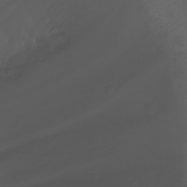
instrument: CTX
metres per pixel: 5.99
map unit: Nhu
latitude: -5.7855
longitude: -88.7436
